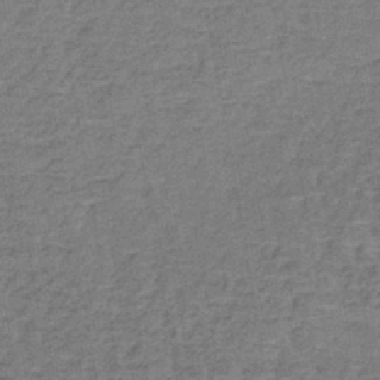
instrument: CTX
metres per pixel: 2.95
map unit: lHb
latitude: -40.3684
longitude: 59.5399
